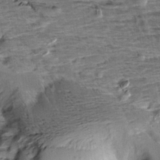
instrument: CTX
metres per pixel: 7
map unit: Aa
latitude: 9.3104
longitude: -141.6882
